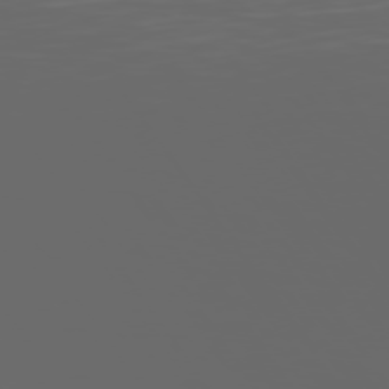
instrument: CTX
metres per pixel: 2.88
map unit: Hpe
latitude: 74.1200
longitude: -126.3656
